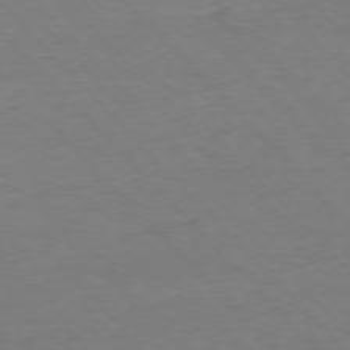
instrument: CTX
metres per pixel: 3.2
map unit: Ap
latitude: -76.8786
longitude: -80.5924
